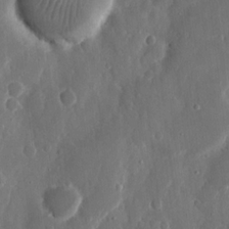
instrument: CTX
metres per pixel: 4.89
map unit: eHh
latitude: 11.8395
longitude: -71.2915
